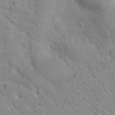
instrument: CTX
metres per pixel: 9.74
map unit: Hto
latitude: 33.9339
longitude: -39.6316
